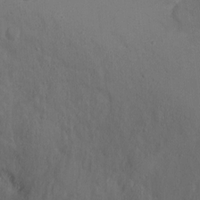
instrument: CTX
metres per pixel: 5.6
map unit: Ht
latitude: 1.3670
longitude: -33.7828
